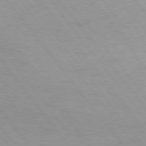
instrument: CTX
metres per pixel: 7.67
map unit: Hpe
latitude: 75.5371
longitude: -143.2915
